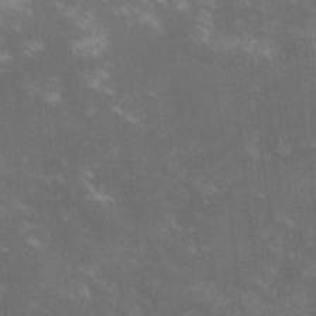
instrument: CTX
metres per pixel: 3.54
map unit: lHvf
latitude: -13.8989
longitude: -101.6127
